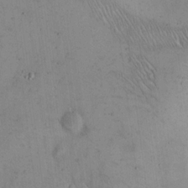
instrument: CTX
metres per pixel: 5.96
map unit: Hto
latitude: 14.6680
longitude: -60.3845
